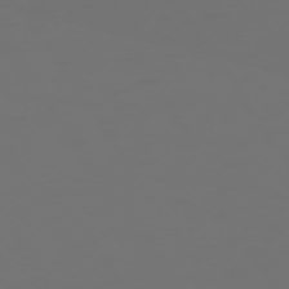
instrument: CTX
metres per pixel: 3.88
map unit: Hpe
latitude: 73.6316
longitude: -127.4427
